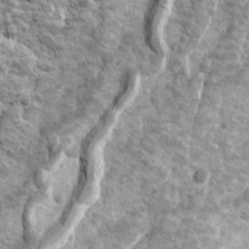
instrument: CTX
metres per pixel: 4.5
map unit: Ave
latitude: 16.3845
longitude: -134.1011
